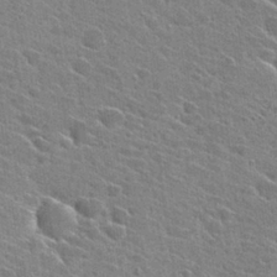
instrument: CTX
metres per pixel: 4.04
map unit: Hto
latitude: 27.2537
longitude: -45.0836
